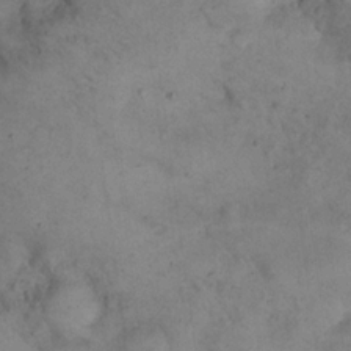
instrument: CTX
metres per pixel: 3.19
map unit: eHh
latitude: 21.2537
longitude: -60.2333
